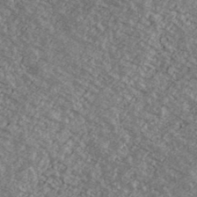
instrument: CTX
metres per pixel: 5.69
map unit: Ave
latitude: 39.2348
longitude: -109.9339
